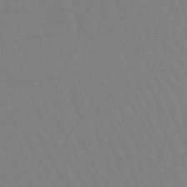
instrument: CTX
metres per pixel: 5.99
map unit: lHb
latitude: -50.0472
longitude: 71.2754
